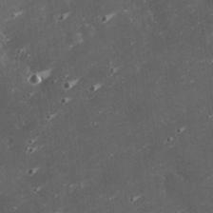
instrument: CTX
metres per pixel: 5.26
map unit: eHh
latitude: 25.0458
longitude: -89.9717
